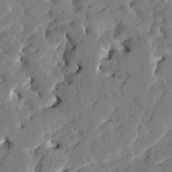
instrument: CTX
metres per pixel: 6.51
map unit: HNhu
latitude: 6.1389
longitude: -5.0836
